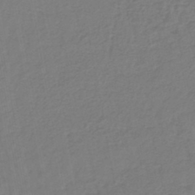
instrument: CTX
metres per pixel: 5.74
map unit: lHb
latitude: -42.5195
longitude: 66.9353
